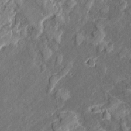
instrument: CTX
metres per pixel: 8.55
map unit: lAvf
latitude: -0.9920
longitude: -108.2711
